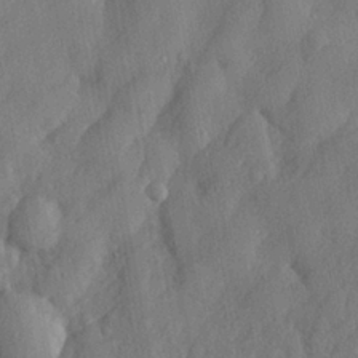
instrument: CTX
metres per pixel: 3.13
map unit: lHvf
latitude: 22.5924
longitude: 143.7477
